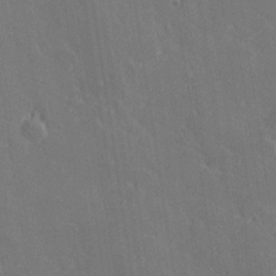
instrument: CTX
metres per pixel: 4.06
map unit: Hve
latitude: 27.4049
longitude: 143.8044
